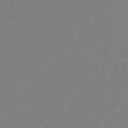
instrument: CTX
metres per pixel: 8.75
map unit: eHb
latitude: -37.0108
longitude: 78.5007
